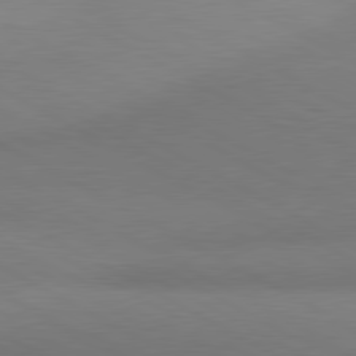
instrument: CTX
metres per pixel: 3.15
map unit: lApd
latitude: 80.5735
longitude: 129.5588
